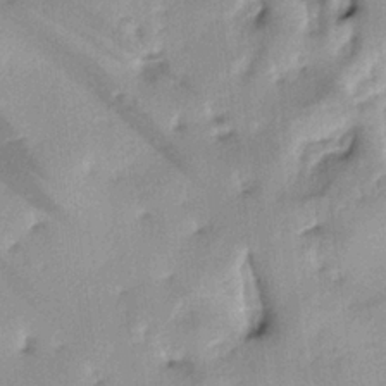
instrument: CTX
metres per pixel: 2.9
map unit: lAa
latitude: -4.7274
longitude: -124.8947
